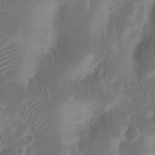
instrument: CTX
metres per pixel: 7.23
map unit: Nhu
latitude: 15.9906
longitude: -74.2900
